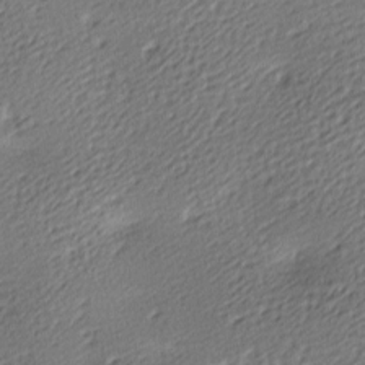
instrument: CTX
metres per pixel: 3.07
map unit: lAa
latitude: -9.5210
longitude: -126.8191
